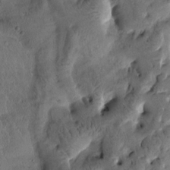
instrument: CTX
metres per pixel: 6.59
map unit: Htu
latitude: -3.3320
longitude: 166.7652
